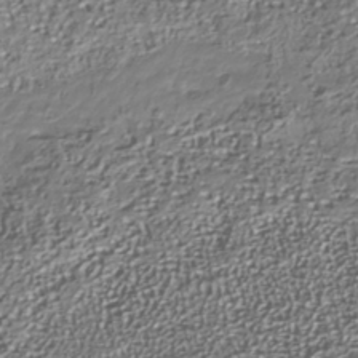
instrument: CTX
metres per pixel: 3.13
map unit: Nhu
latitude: -41.3321
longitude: -85.9150
